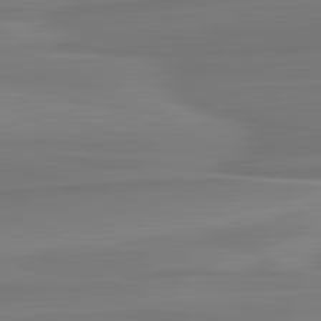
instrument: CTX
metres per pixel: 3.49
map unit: lApd
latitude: 82.5545
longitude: 168.8030
